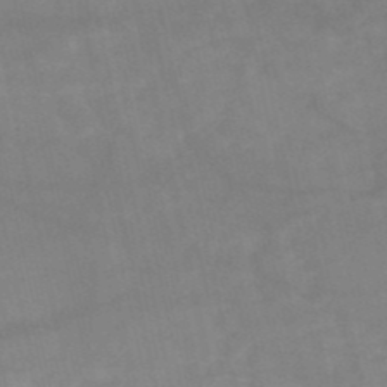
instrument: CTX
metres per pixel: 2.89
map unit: HNb
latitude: -50.2361
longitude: -39.5371
